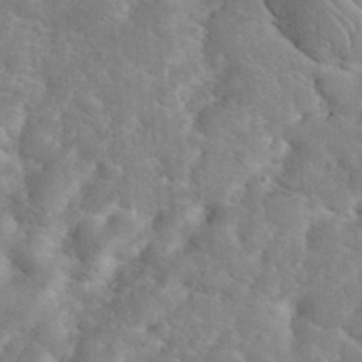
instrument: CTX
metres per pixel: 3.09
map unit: eHh
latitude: 35.9717
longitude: -64.8380
